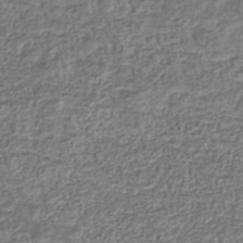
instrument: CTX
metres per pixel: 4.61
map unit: eHb
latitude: -35.5777
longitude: 80.1417
